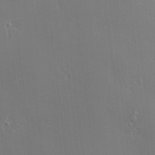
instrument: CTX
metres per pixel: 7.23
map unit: Hve
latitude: -9.4265
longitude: 175.6532
